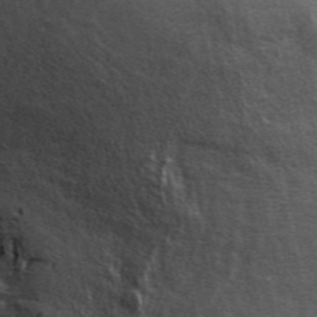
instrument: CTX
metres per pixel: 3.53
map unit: ANa
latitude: 49.5749
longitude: -73.4238
